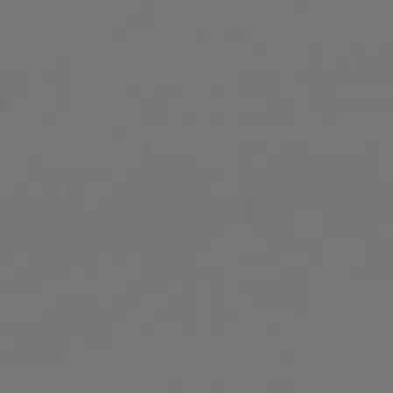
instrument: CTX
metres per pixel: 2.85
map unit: lHb
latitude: -47.8611
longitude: 71.2565
